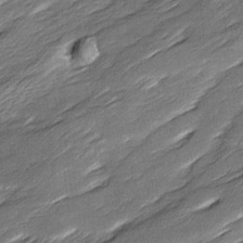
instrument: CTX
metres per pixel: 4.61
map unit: Ave
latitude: 16.1578
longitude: -136.9514
